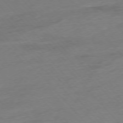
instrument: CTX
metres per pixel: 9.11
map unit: Hpe
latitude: -76.2928
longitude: -14.5924
